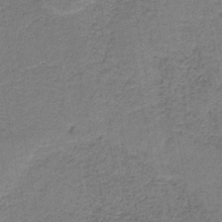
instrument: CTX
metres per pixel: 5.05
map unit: HNb
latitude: -37.5399
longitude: 52.1983
